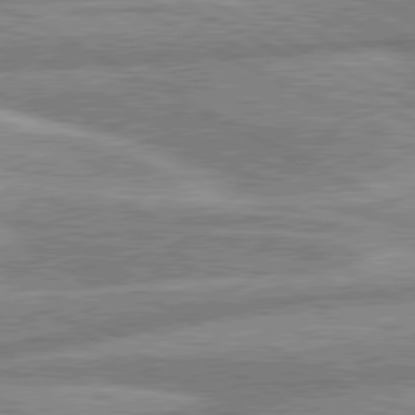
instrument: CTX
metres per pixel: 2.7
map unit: lApd
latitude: 80.3089
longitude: -167.1592
